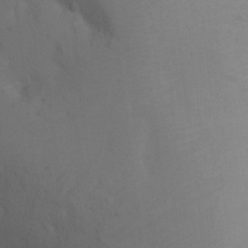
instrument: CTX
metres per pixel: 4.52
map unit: Ht
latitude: 1.1214
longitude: -26.0444
